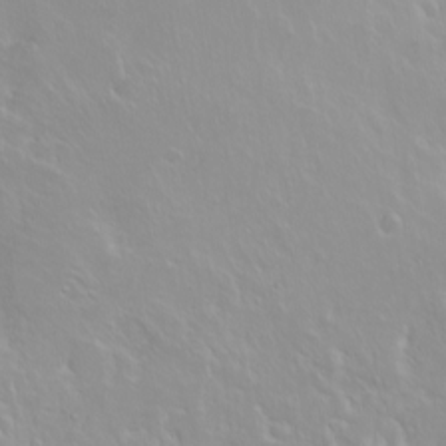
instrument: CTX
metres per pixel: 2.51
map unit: Ht
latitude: -2.5195
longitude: -60.7435
